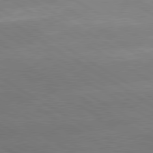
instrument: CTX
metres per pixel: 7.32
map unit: lApd
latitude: 80.1578
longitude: -155.0458
